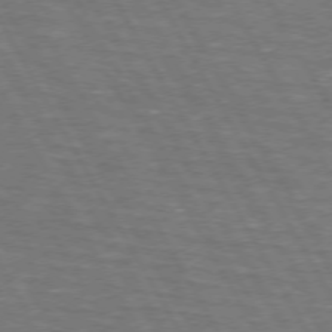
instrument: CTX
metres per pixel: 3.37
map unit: lApd
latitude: 72.7813
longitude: -73.2159
